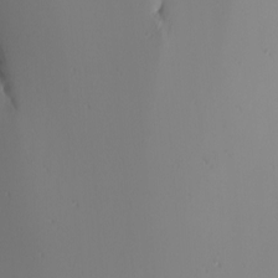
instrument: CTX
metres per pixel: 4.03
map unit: Nhu
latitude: -6.9541
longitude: -81.9528
